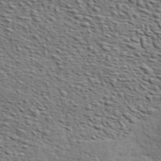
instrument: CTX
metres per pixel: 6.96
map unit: ANa
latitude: 45.5182
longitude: -84.6491
